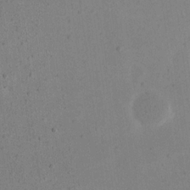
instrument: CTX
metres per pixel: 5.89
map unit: eHh
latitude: 18.3656
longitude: -71.0458
